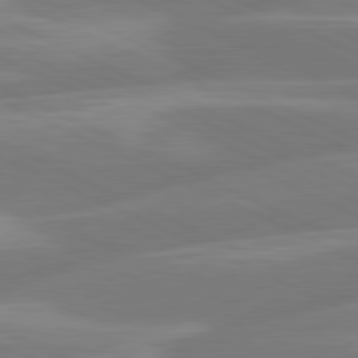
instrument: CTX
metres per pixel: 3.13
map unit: lApd
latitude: 81.1970
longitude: -135.9150
